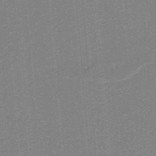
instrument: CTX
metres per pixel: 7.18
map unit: HNb
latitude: -38.5196
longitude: 54.0661
